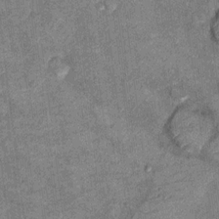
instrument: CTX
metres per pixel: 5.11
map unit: Hto
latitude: 10.1578
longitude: -37.3670
